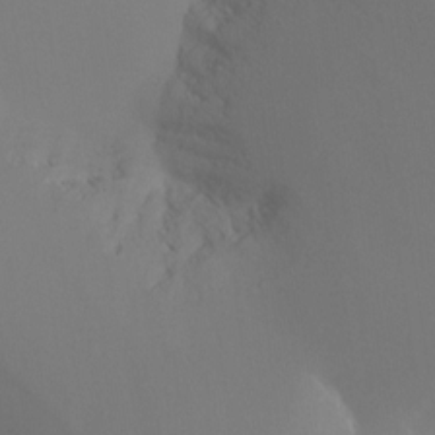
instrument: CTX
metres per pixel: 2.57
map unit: Nhu
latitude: -16.8786
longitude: -47.7072
